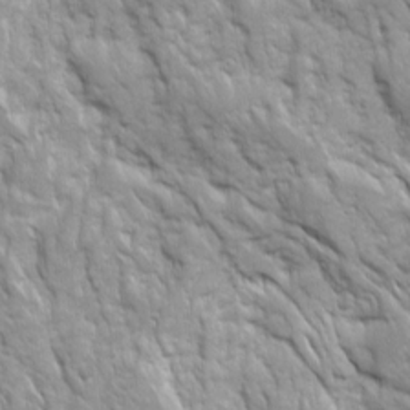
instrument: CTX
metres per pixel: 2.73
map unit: Ave
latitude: 16.3278
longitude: -132.1200
